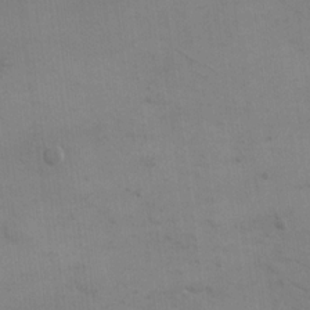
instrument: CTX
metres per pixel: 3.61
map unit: eHh
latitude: 17.8583
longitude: -67.1214
